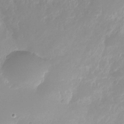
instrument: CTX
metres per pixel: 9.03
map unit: Nhu
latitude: -28.5763
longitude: -79.9717
